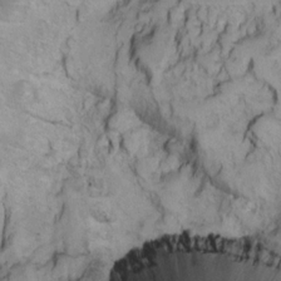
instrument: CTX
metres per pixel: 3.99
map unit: Ht
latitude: 11.3671
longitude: -32.1389
